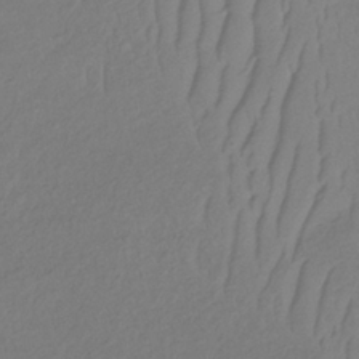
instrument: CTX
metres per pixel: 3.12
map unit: lHb
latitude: -34.5952
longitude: 66.3873
